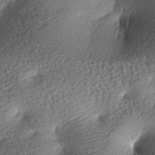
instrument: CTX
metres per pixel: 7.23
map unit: lAa
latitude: -7.8233
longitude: -127.2348
